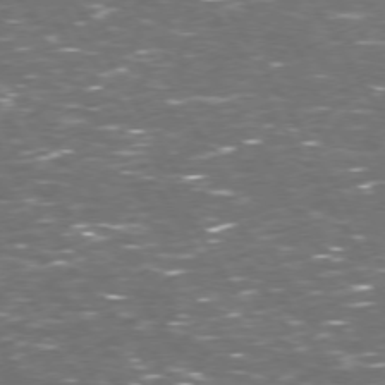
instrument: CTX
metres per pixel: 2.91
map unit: Hpe
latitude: 72.6491
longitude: -124.0444
